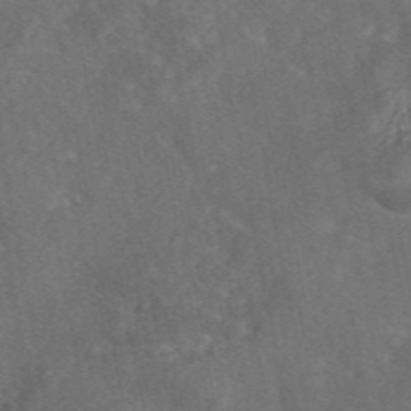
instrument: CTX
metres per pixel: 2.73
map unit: eAb
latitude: 46.2901
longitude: 116.5384
